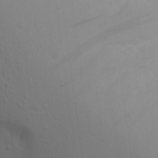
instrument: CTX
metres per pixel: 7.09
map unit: Aa
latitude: 18.6301
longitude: -143.7261
